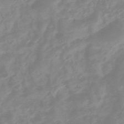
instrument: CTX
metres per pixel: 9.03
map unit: eHb
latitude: -45.8422
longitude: 84.3306
